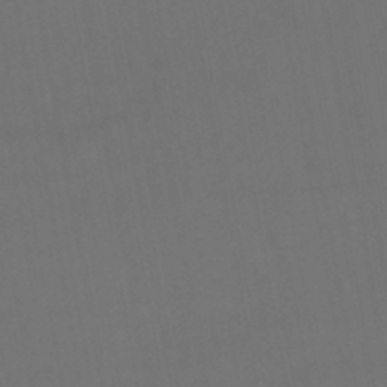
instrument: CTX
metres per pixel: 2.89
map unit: HNhu
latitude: -45.8422
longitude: 93.2754
